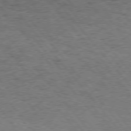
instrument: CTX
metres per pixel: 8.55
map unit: Hpe
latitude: 75.6316
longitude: -135.3292
